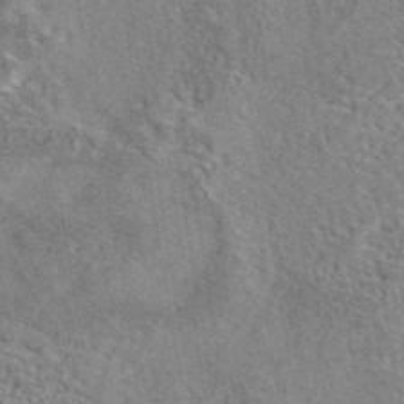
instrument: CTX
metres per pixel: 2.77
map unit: eAb
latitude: 42.6302
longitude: 110.2361
